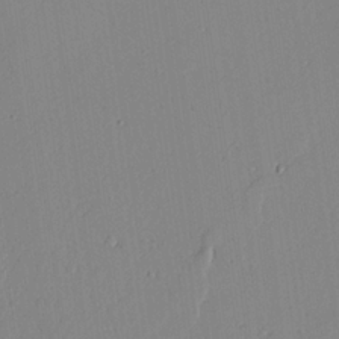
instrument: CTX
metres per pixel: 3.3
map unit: lAvf
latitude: 25.0836
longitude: -110.9892
